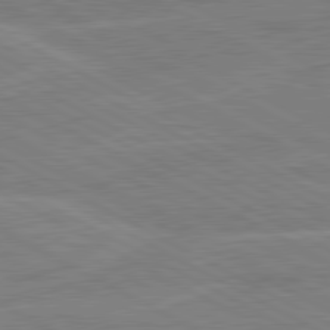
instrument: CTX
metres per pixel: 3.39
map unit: lApd
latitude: 80.6301
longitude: 121.3887
